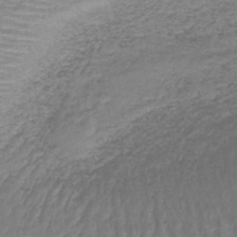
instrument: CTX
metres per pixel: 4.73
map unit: lHb
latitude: -42.1605
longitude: 58.9541
